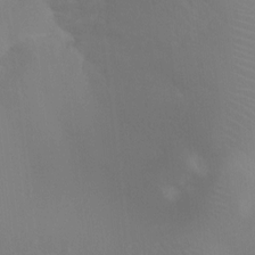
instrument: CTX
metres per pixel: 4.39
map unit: Nhu
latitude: 3.5749
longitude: -25.3670
